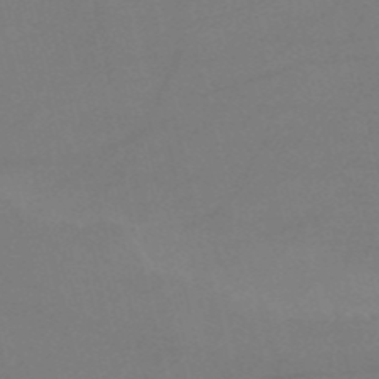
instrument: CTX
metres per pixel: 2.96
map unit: HNb
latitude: -53.0675
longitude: -46.1011
